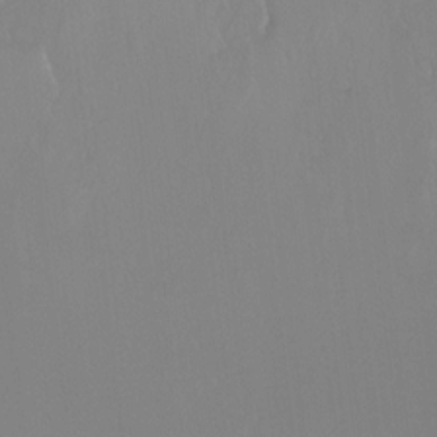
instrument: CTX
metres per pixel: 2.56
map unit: Ht
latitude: -15.1620
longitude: -50.0255
